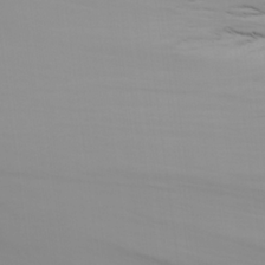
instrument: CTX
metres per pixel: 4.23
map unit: Aa
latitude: 23.3482
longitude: -131.9528
